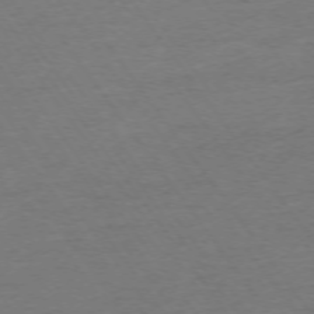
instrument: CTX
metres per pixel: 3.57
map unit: Ap
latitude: -74.3873
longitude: -84.9703
